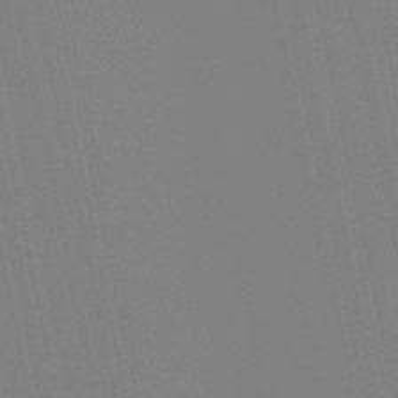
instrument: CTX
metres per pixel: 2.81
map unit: lHb
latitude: -49.3888
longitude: 75.5399
